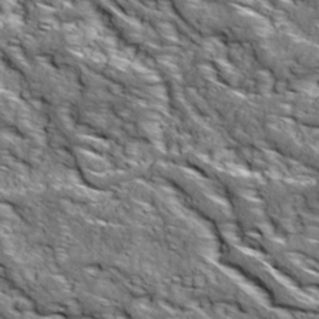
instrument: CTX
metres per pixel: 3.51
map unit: Ave
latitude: 18.7624
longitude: -134.6301
